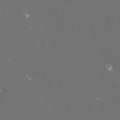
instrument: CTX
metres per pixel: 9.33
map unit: lHvf
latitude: -13.3699
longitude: -100.8758
